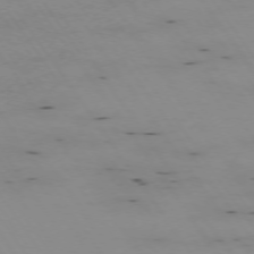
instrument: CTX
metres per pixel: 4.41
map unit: Hpe
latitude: -74.1606
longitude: 2.4817
